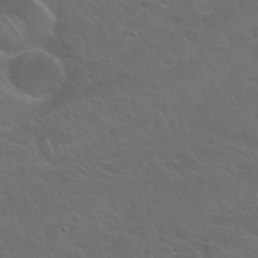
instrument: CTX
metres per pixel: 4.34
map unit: Nhu
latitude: 29.8394
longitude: -50.6679
